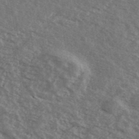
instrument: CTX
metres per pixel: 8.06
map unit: Ave
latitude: 40.2900
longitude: -109.3481
